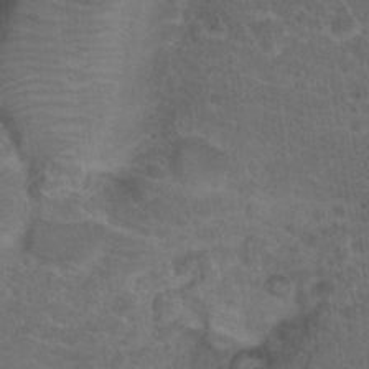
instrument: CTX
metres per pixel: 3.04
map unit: Hto
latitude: 19.9150
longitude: -38.8947
